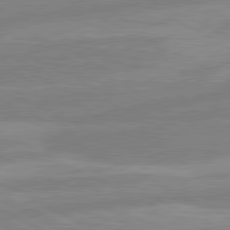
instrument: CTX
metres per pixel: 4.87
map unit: lApd
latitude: 80.7813
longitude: -169.8206
